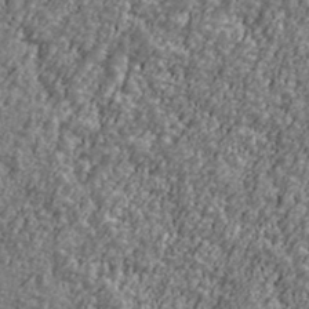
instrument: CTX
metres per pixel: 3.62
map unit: Ave
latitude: 41.6693
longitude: -111.3104
